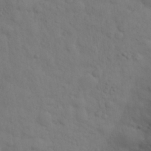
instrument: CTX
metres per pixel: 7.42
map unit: eHh
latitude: 30.3279
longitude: -69.5938
